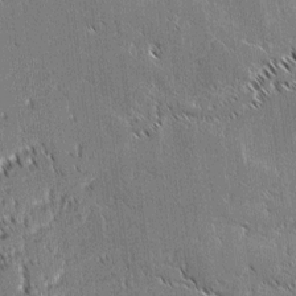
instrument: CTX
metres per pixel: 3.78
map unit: lAvf
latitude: 2.9891
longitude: -106.9136
